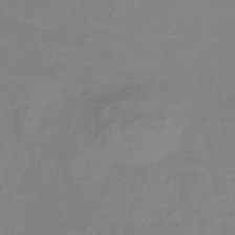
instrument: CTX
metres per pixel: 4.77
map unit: eHb
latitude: -32.9353
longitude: 74.7841
